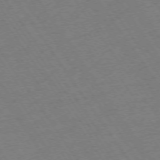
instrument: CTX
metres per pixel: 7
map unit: Ap
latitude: -73.8233
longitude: -70.9514
